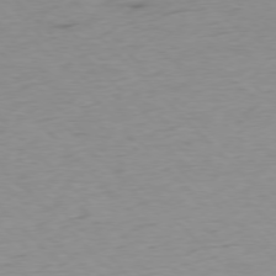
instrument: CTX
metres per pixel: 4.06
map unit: Ap
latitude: -77.5399
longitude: -82.9324
